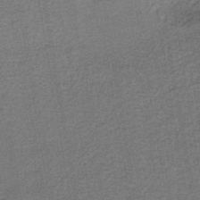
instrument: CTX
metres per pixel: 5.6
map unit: lHb
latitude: -41.1998
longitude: 59.5588
